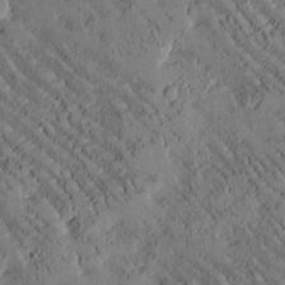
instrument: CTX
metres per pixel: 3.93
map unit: Htu
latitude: -2.2172
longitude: 175.2753
